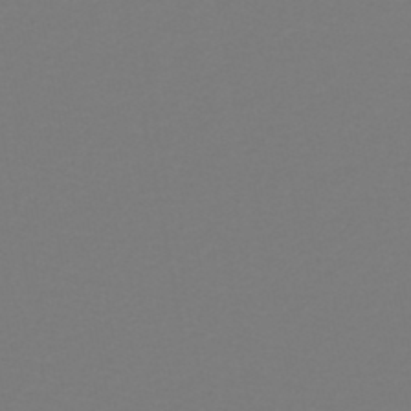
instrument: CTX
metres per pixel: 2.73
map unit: lHb
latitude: -46.1228
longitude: 72.0661
